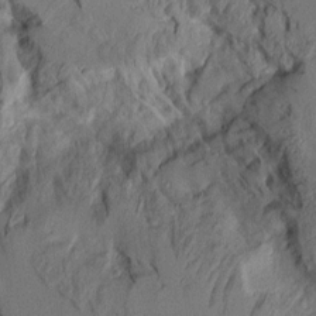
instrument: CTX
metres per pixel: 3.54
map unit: Aa
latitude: 8.9892
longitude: -127.6316
